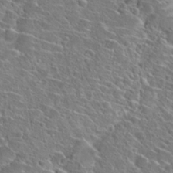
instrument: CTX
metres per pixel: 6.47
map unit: Hto
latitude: 24.4223
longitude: -45.3670
